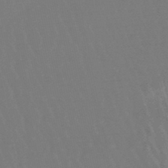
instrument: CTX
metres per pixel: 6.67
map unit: lHb
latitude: -47.0108
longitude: 76.1984
